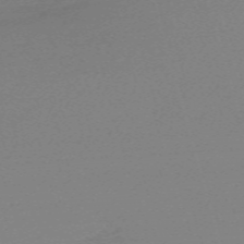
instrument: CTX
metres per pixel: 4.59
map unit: eHh
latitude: -61.0864
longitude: 52.0661
